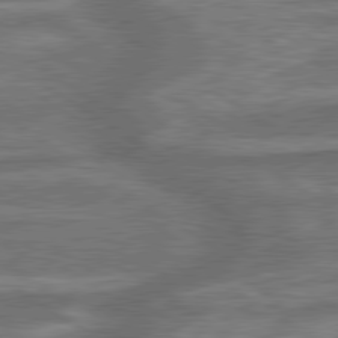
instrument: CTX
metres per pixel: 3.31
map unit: lApd
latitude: 79.8961
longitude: -171.7638
